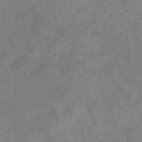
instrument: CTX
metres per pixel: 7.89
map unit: eHb
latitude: -38.5574
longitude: 77.1431
